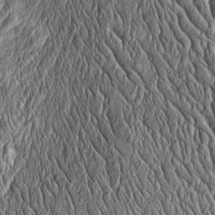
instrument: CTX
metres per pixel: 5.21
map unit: Htu
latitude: -4.1983
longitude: 157.9367
